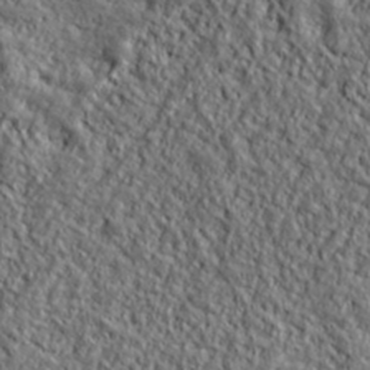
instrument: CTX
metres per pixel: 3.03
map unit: ANa
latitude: 38.5357
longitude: -91.8205
